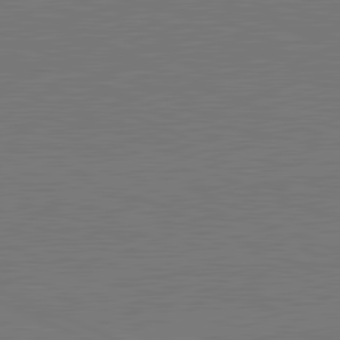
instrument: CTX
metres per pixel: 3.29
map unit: lApd
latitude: 81.7261
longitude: 149.4833
